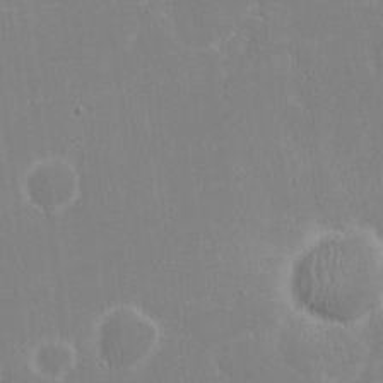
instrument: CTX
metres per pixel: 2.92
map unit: eHh
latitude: 14.7436
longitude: -72.1389
